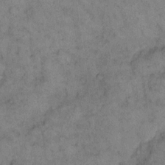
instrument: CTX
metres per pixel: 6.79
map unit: eHh
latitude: 15.5560
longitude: -65.2915
